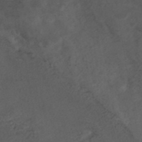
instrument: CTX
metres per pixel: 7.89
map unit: ANa
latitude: 42.0255
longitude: 32.9164
